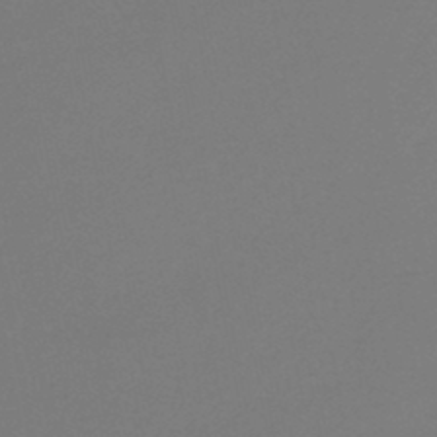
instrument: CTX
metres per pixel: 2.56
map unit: eHb
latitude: -46.7841
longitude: 85.9178
